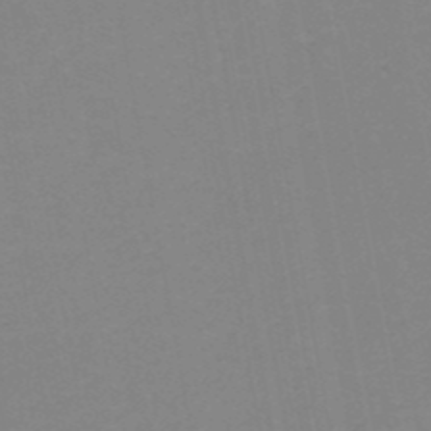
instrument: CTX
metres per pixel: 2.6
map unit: HNb
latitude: -50.7463
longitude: -51.3670
